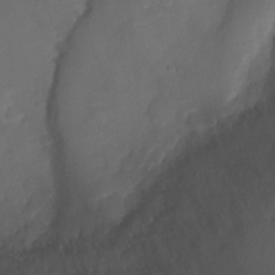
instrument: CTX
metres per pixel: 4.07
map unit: Ht
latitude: 1.1403
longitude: -21.3860
